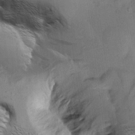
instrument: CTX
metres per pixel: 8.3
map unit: Aa
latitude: 9.4049
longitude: -141.9339
